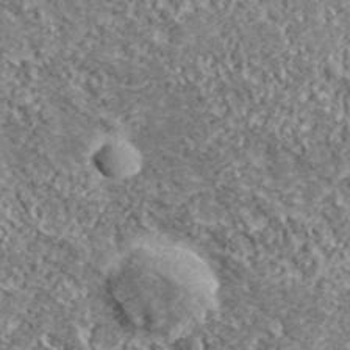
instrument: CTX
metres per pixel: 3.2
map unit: lHvf
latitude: 38.6301
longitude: -87.9906
